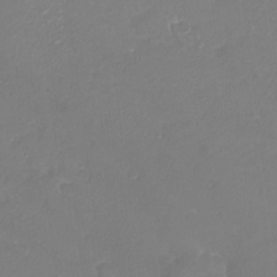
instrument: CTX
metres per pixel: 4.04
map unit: Nhu
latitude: -13.5777
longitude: -69.4993
